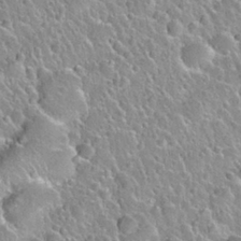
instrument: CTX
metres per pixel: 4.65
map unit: Nhu
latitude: 28.1955
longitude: -53.7828
